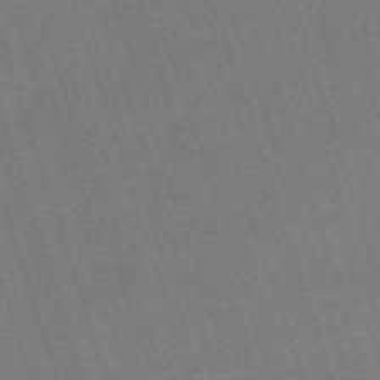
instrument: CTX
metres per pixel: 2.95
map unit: eHh
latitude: -63.4832
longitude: 49.9367
